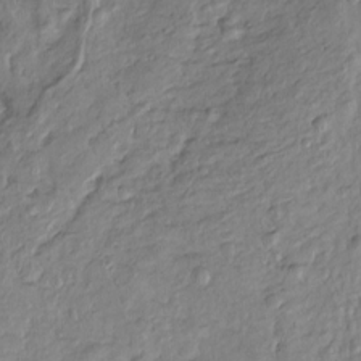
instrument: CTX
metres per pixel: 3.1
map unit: Htu
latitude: -6.0850
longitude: 154.7274
